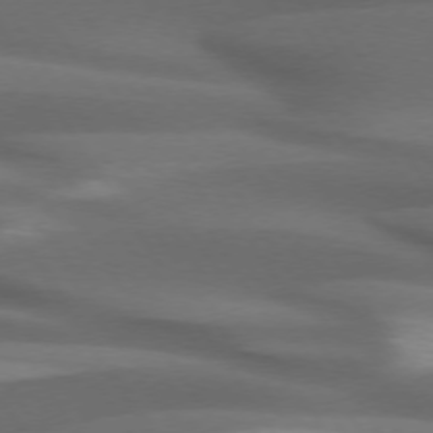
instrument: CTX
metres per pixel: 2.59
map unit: lApd
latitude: 73.7639
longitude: -52.2712
